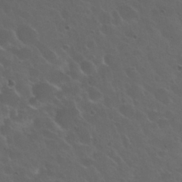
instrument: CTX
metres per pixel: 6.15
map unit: Nhu
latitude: 31.0648
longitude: -54.9514
